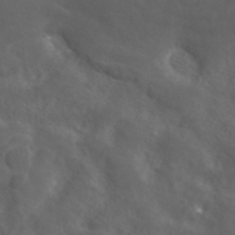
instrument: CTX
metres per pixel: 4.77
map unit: ANa
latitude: 43.3671
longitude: 23.5588
